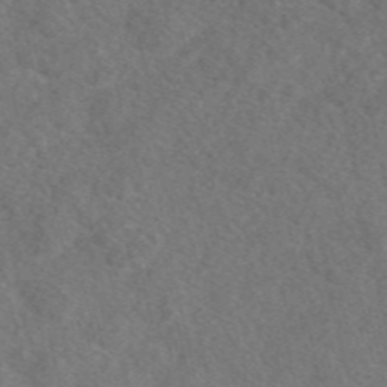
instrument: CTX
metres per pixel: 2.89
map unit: eAb
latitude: 48.2711
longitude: 107.3132
